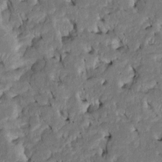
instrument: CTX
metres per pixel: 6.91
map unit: Htu
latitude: -6.8786
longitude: 145.5588
